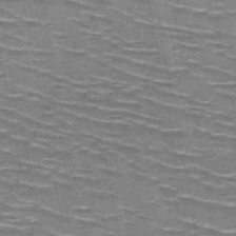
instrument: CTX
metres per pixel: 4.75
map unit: HNb
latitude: -47.8422
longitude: -47.4049
